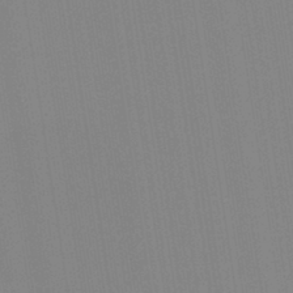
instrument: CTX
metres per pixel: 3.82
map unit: Aa
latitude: 32.7813
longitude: -142.8569
